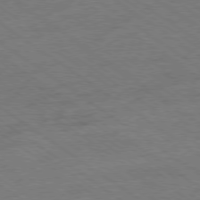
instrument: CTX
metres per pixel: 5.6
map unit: Hpe
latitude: -78.9541
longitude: -13.8961
